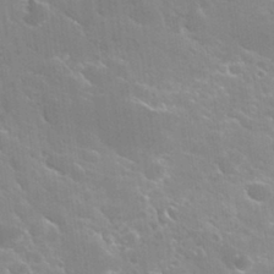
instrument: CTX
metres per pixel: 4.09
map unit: Hto
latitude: 29.8583
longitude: -43.8206
